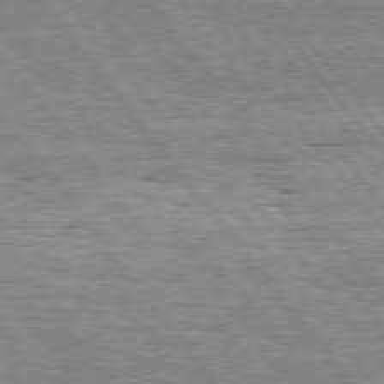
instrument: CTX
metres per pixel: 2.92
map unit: Hpe
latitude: 75.0836
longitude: -138.6679
